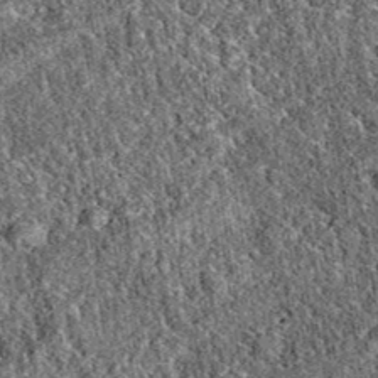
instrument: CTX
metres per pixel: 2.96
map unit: eAb
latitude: 38.1956
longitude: 111.9367
